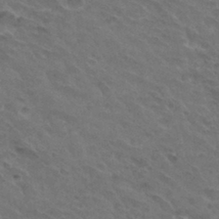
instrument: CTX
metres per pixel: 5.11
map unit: Hto
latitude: 32.4979
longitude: -45.7260
